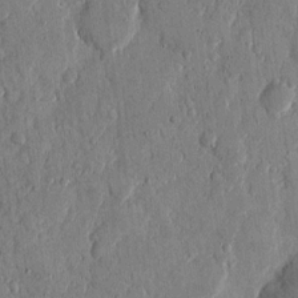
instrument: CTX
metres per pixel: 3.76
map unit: eHh
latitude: 12.3090
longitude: -68.9892
